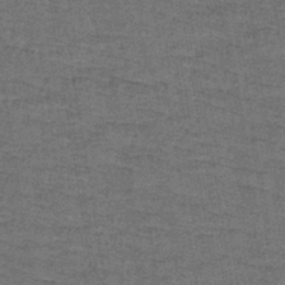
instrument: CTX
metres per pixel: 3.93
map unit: lHb
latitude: -40.7274
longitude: 62.5951
